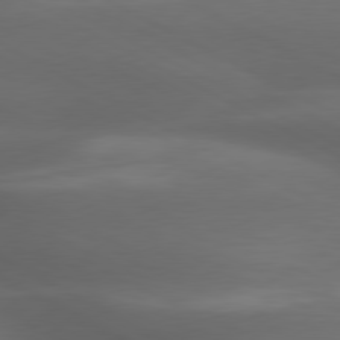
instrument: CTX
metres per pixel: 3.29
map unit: lApd
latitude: 79.6505
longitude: -119.5560
